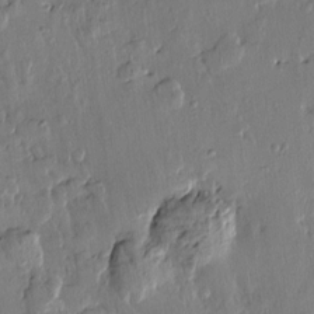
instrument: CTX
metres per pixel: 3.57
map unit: Htu
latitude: -0.2929
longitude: -176.6301
